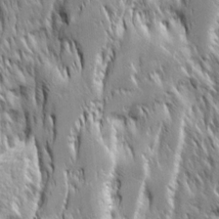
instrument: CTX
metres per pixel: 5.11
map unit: Ave
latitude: 14.7625
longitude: -134.4979
